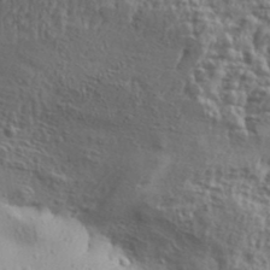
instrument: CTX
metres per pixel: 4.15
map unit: Aa
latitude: 32.1578
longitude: -134.1577
